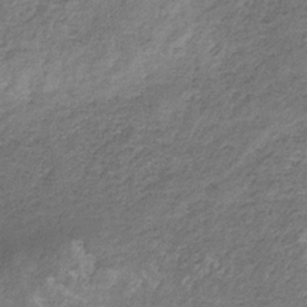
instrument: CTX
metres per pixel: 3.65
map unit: HNb
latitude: -33.0487
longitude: 59.1431
